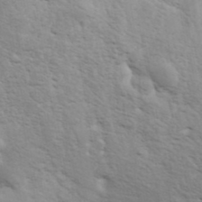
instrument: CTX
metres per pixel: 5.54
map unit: ANa
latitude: 41.5182
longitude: 49.7856
